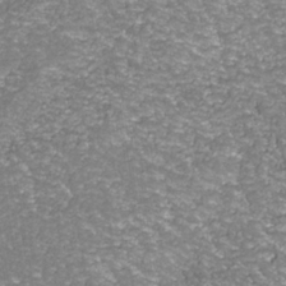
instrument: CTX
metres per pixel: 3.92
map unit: Nhu
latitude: -38.7652
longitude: -82.4790
